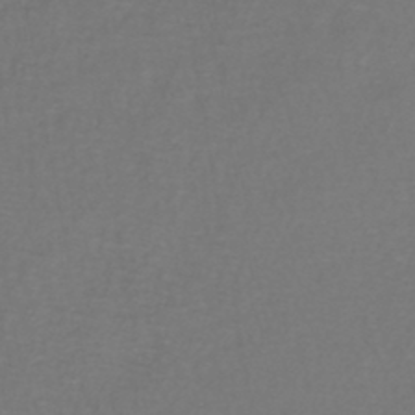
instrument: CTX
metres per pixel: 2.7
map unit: lHb
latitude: -43.7099
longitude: 57.3132
